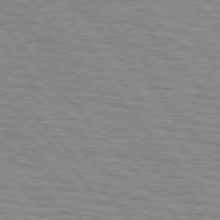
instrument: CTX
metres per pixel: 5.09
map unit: lApd
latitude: 76.2144
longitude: -76.6490
